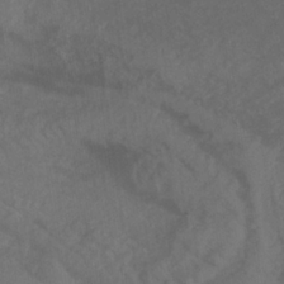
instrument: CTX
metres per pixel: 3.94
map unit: eHb
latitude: -33.2565
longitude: 68.2550
